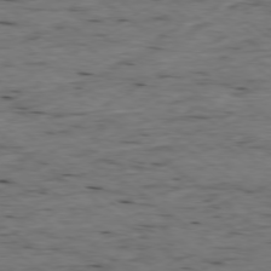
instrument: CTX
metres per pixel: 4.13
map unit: Ap
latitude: -78.5007
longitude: -90.0255
